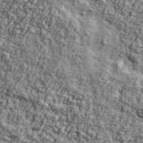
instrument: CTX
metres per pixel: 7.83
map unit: Ave
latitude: 42.9703
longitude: -111.3293
